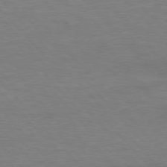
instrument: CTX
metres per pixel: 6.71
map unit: lApd
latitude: 76.9136
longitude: -58.7813
